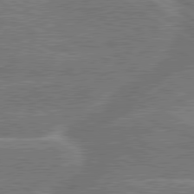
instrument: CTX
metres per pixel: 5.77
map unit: lApd
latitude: 79.9528
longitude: -145.5938
